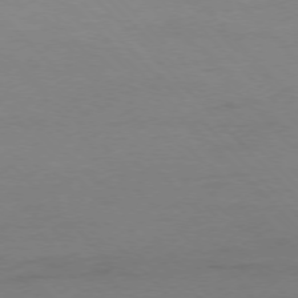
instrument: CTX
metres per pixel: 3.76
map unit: Ap
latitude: -76.7463
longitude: -80.1200
